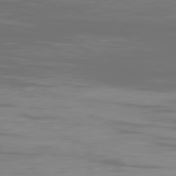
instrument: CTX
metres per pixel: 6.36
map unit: Ap
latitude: -80.2929
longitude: -93.9339
